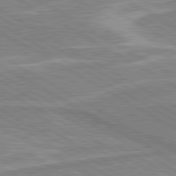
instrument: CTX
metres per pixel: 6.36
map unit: lApd
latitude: 80.5735
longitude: 142.7652
